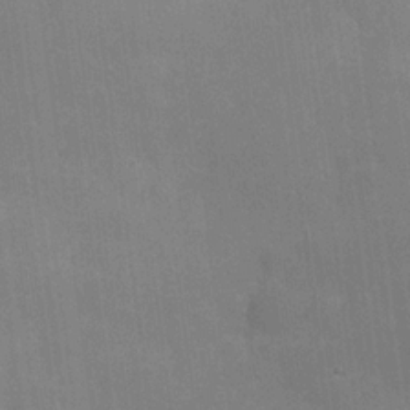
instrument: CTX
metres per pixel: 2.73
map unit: Hve
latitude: 18.2711
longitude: 151.1620
